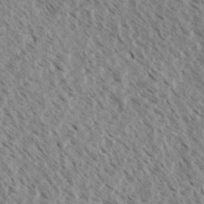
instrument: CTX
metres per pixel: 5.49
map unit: eHh
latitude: 34.1388
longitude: -140.1577
